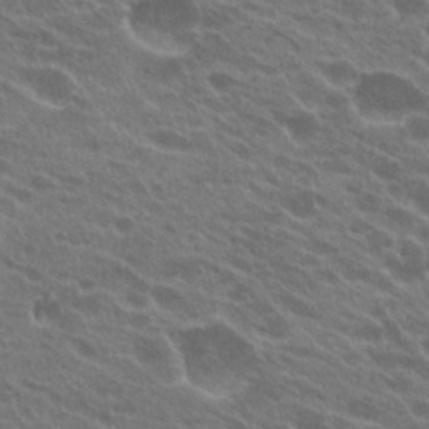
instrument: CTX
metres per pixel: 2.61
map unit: Hto
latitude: 23.2159
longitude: -37.7261
